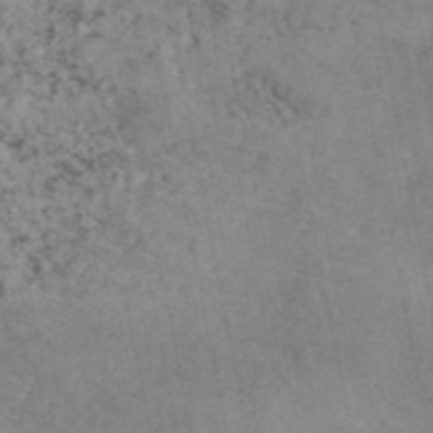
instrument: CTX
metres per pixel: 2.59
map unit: eAb
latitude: 46.3279
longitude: 127.4265
